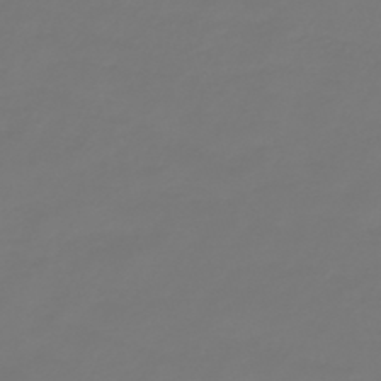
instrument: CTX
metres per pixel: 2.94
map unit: eHb
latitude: -46.8219
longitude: 82.8219
